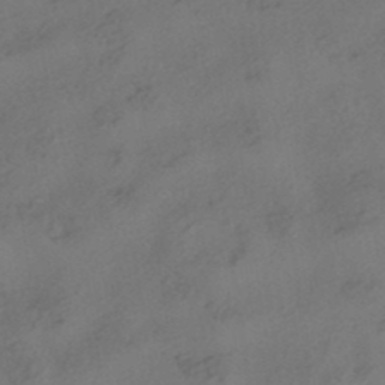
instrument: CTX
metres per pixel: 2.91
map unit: HNhu
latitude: -41.5588
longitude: 102.8975
